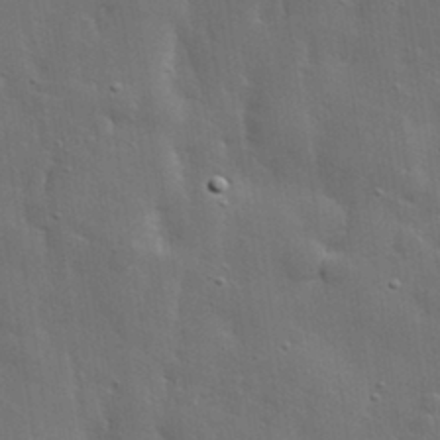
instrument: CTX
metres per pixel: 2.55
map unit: lHvf
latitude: 31.6127
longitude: -88.2712
